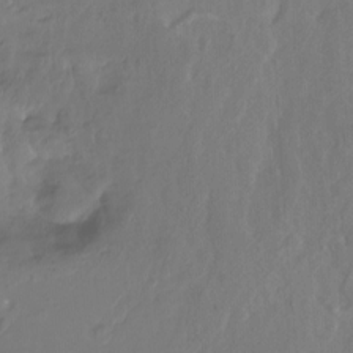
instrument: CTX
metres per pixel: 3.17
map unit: Nhu
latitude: -14.0472
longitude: -62.9325
